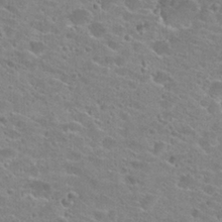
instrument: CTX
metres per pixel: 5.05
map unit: Hto
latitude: 24.1766
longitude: -43.8206
